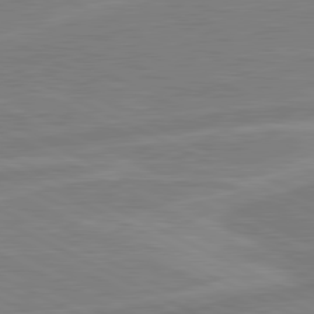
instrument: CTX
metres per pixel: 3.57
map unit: lApd
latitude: 80.8947
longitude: -169.6505
